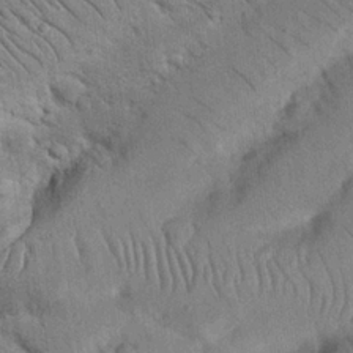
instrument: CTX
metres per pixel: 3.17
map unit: Nhu
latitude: 23.8394
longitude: -74.0444
